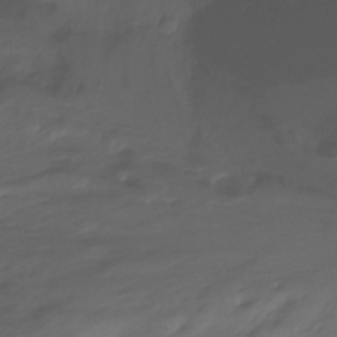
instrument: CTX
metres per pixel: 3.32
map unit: Nhu
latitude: -13.1809
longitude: -63.0081
